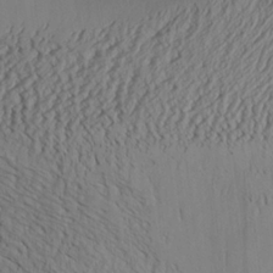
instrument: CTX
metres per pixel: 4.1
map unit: Aa
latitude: 25.7071
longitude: -129.4993
